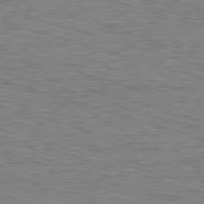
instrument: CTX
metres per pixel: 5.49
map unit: Ap
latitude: -82.0661
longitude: -70.5735
